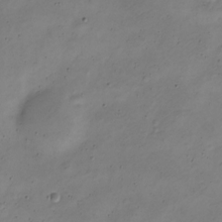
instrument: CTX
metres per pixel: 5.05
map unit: Nve
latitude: -23.6911
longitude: 106.3684
